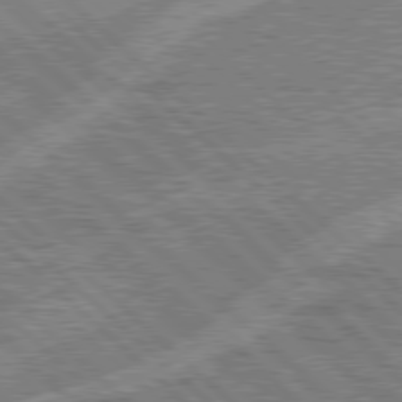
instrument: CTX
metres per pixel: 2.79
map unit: Hpe
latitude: 78.2712
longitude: -156.7435
